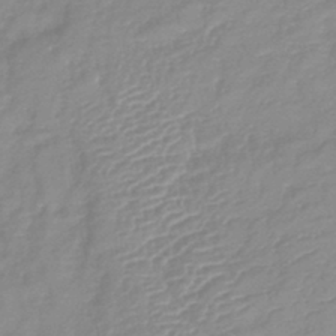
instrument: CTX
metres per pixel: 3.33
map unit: lHb
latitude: -41.4076
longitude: 75.4455
